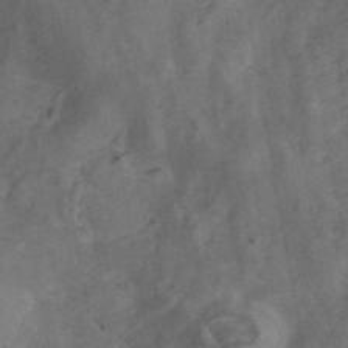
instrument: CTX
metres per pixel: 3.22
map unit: ANa
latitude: 42.6868
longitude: 16.6519
